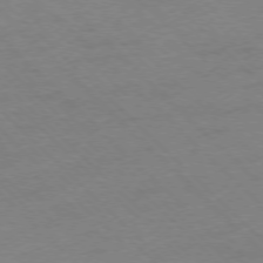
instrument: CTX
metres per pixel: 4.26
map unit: Ap
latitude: -77.0297
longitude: -85.0081
